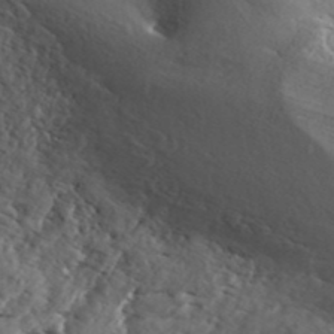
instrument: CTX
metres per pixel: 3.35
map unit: ANa
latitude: 41.9717
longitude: 53.1242
